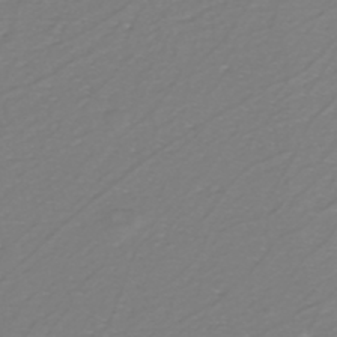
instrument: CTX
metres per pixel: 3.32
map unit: eHh
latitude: -42.8785
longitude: -33.1025
